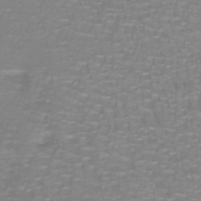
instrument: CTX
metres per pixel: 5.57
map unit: lHb
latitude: -41.0297
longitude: 56.8030
